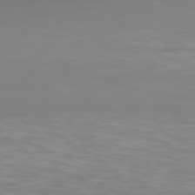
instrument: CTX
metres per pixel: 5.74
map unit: Hpe
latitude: 77.2537
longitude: -175.7450
